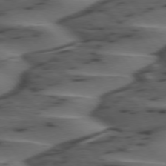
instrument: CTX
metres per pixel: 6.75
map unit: lApd
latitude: 75.1592
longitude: -70.7624
